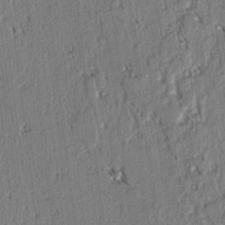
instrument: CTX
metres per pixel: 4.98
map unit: lAvf
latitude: 3.2915
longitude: -106.0633
